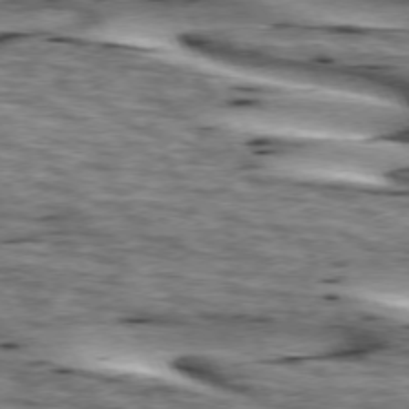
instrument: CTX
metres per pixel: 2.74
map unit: lApd
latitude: 73.7639
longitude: -54.8191
